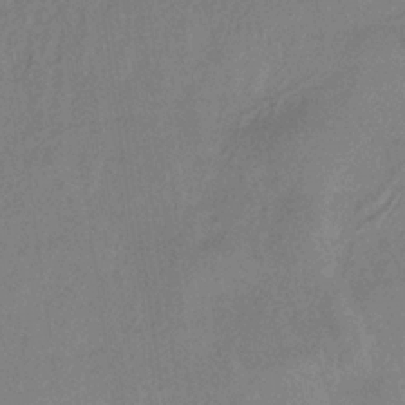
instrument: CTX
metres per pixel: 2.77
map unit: lHb
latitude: -34.8786
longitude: 69.8611
